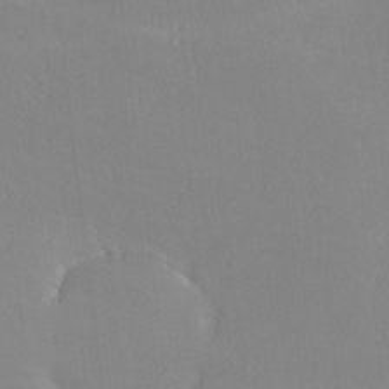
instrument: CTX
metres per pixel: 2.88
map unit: lHvf
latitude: -12.6141
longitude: -102.1766
